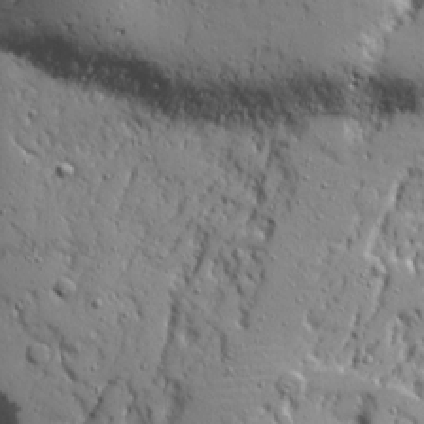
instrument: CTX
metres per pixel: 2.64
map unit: Ave
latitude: 21.9150
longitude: -132.9514
